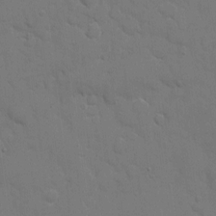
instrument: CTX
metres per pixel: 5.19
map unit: eHh
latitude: 7.3860
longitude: -67.5938
